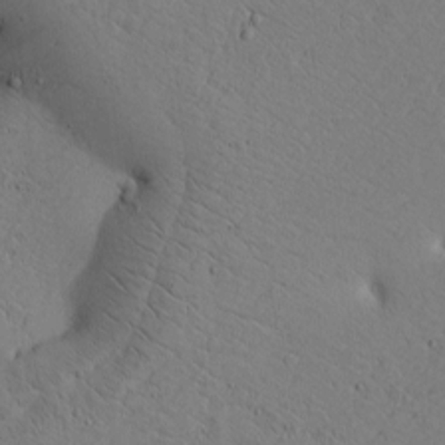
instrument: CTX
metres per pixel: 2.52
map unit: Htu
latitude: -2.5384
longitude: 168.7463
